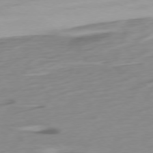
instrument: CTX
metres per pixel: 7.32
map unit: Ap
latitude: -76.9920
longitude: -78.4790
